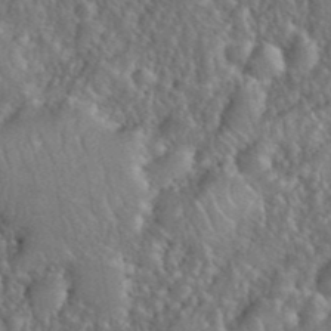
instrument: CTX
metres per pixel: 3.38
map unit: eHh
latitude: 40.1955
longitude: -57.8016
